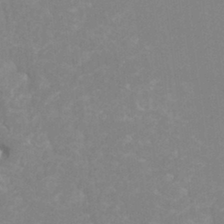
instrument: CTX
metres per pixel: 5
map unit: Ht
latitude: -3.6343
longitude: -27.0648
